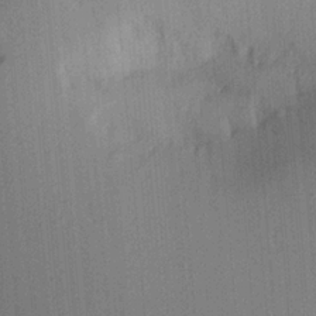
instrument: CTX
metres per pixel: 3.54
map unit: Aa
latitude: 20.8758
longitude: -144.1011
